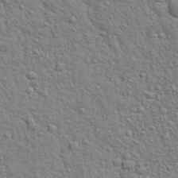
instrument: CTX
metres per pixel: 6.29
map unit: Aa
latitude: 30.2523
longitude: -147.8206
